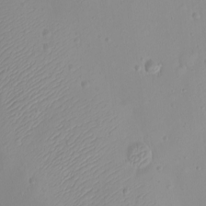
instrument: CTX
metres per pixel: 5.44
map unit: eHh
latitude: -9.6722
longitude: -68.8947
